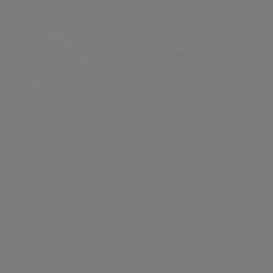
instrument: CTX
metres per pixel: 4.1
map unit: Hpe
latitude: 78.5924
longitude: -163.7450
